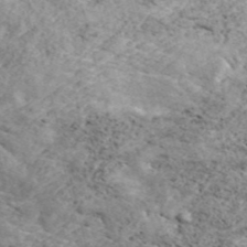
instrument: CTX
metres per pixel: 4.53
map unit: ANa
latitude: 44.5923
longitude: 46.2361
